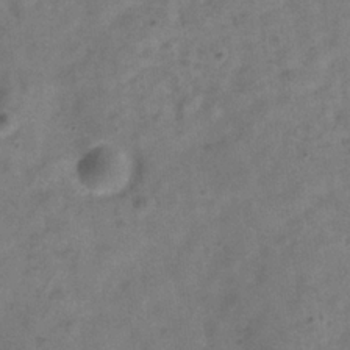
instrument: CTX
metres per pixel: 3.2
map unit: Hve
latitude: -32.8786
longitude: 89.4832
